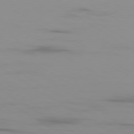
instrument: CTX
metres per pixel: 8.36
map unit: Ap
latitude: -79.8422
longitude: -93.0647
